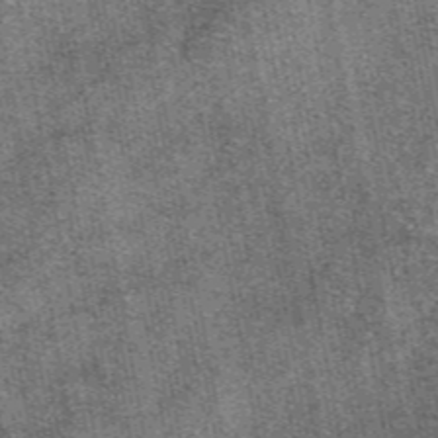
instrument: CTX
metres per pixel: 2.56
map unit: eAb
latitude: 47.4427
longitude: 108.6518
